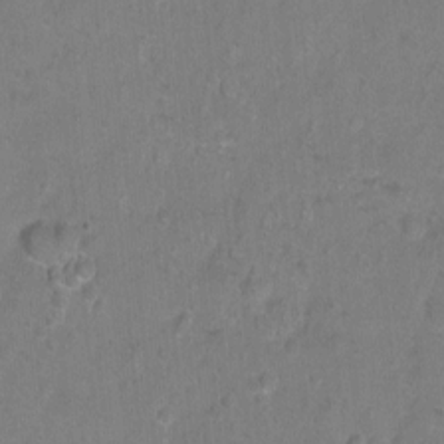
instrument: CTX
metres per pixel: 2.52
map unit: Hto
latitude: -6.3306
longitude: -35.5938
